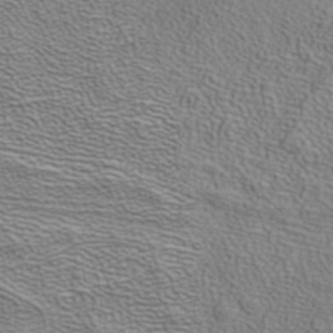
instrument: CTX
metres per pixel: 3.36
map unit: ANa
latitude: 38.6868
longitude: 20.2928
